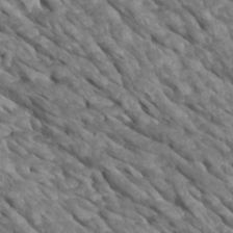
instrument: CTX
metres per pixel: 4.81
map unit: Htu
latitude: 2.5357
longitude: 143.3698
